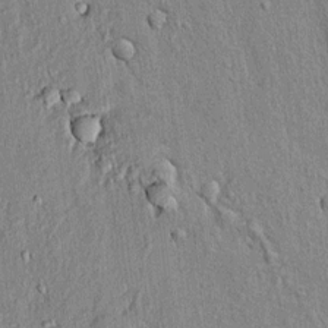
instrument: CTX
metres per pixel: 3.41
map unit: lAvf
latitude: 7.1025
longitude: 166.7841
